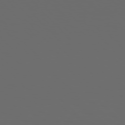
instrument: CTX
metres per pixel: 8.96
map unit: Hpe
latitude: 76.4412
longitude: -140.5734
